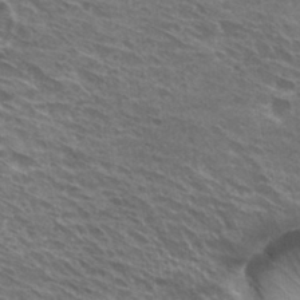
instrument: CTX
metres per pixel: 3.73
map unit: Hto
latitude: 30.5546
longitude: -44.6490
